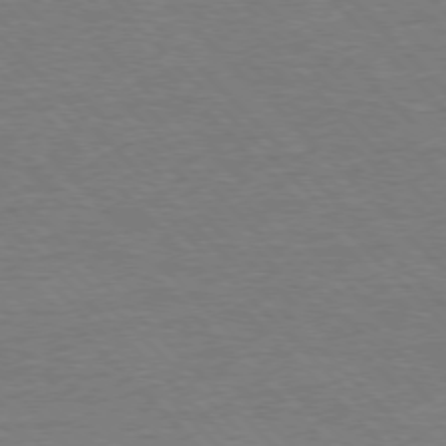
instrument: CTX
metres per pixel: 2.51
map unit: Ap
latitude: -77.5210
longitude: -94.9514
